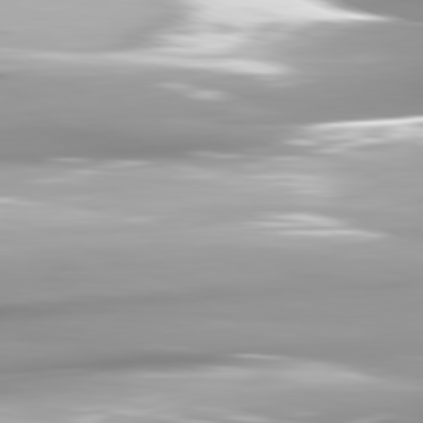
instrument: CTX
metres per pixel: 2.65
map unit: lApd
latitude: 81.8394
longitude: -147.5560
